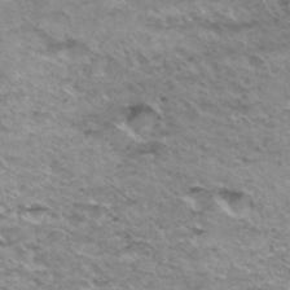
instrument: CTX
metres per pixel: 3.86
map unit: Hto
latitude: 34.4412
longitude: -40.1199
